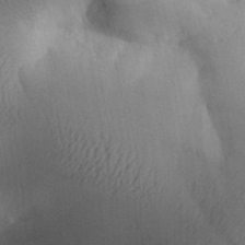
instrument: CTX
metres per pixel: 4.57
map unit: Aa
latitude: 30.2334
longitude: -142.5168
